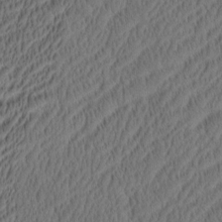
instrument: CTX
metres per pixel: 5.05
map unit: eHh
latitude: -3.1809
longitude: 17.2565
